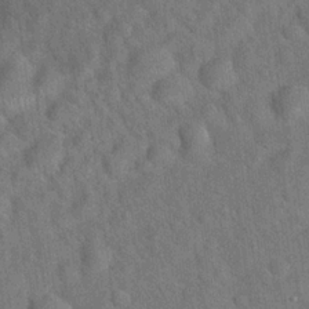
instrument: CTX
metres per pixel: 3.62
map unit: Hto
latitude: 19.9150
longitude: -53.3860
